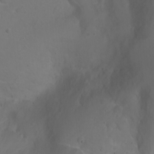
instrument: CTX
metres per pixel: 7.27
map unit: Ht
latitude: -0.3496
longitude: -46.3090
